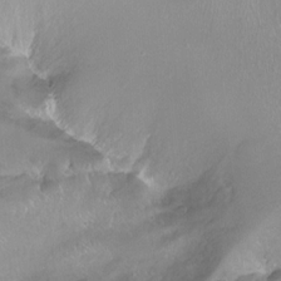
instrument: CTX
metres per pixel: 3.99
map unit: Ht
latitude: -14.7464
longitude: -43.6316
